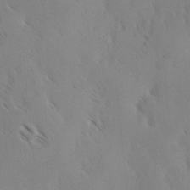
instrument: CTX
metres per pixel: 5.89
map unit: Ave
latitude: -0.9920
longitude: -112.0633
